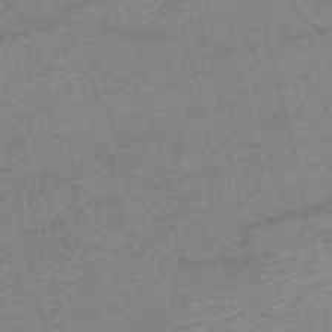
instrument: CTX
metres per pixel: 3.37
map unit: HNb
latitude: -54.3117
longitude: -43.2915
